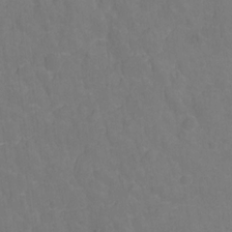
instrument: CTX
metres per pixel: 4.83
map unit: Hto
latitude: -1.6344
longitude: -34.7057
